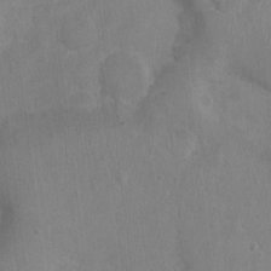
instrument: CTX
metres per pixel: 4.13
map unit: Nhu
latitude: 0.3278
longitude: -16.6679
